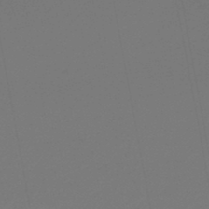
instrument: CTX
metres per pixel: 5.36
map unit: lHb
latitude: -44.6707
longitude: 75.0298
